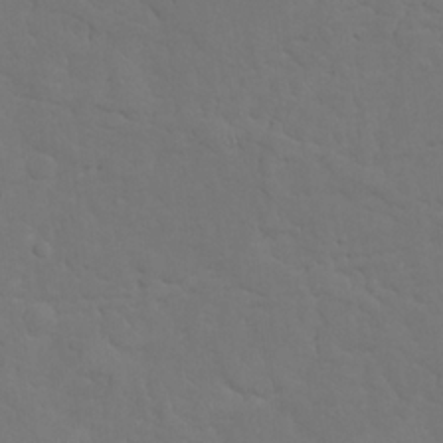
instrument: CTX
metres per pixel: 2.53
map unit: Nhu
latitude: 20.0822
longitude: -73.6883
